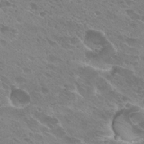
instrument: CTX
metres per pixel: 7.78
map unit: Hto
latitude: 27.5560
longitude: -40.4789
